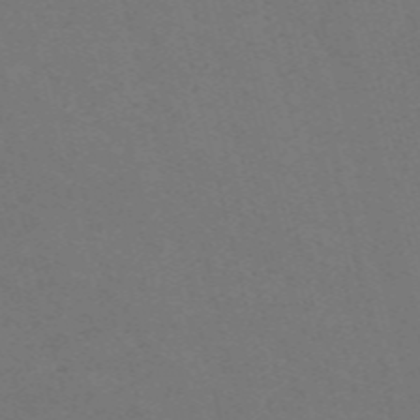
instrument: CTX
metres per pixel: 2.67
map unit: Nve
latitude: -59.4454
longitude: 63.4076
